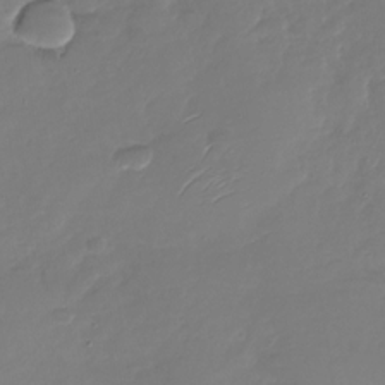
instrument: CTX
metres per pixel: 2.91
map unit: Nhu
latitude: -28.4062
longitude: -60.4979
